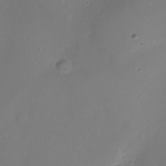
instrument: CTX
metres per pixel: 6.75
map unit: Nhu
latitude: -10.6896
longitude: -35.8961
